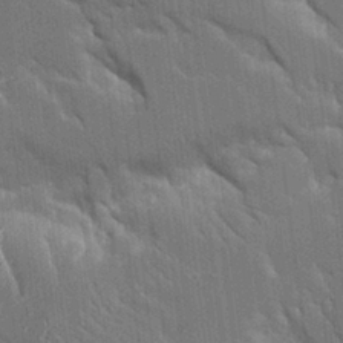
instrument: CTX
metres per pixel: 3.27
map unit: Aa
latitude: 10.5924
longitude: -125.8961
